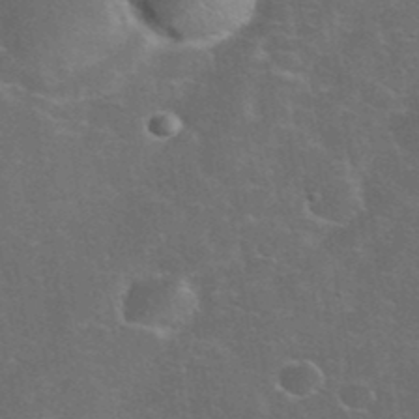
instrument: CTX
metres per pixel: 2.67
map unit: eHh
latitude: 38.1767
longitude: -65.6127
